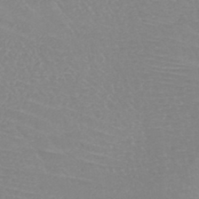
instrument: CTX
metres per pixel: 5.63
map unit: HNb
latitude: -45.3888
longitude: -42.0633
